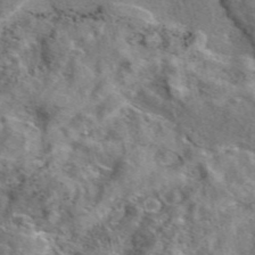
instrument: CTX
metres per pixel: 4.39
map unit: eAb
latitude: 45.6505
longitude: 111.2753
